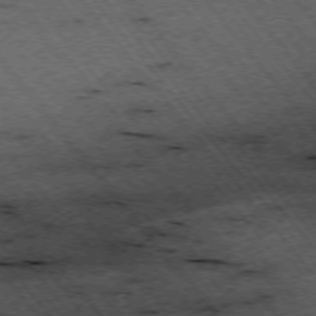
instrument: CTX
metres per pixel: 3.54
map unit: Hpe
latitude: -75.3132
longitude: 5.0108
